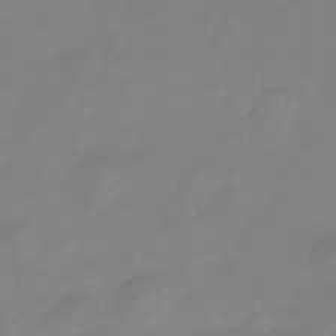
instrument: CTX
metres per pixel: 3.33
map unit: Nhu
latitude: -5.5588
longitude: -77.0269
